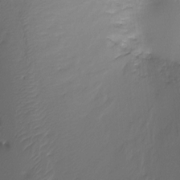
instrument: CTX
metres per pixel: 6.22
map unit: Ht
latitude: -12.6141
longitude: -49.4237
